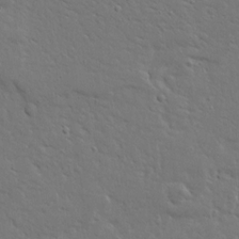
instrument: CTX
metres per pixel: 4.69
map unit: Ave
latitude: 14.5357
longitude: -139.4804
